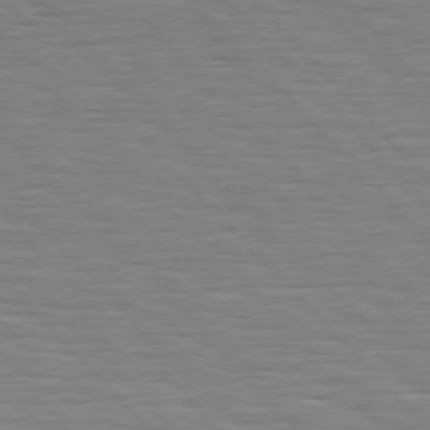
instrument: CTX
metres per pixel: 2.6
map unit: Hpe
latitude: 76.9891
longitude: -126.5735
